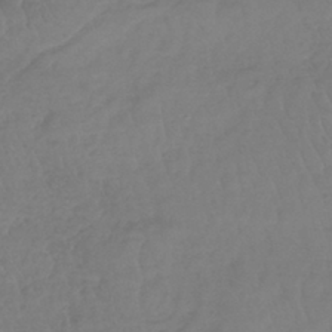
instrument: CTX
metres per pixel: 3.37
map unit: lHb
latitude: -41.1809
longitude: 68.5762
